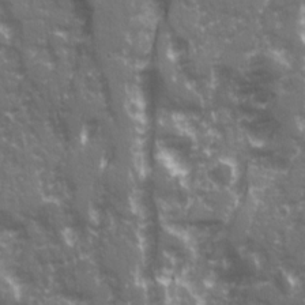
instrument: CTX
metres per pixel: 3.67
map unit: Ave
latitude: 20.8947
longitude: -132.7813
